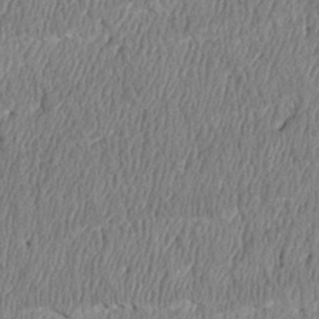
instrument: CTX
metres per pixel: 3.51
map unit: Htu
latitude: 3.5560
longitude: 149.9745
